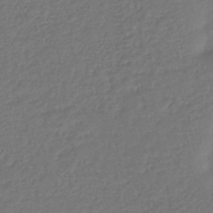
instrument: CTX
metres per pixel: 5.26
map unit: lHb
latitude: -42.9352
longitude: 76.6330
